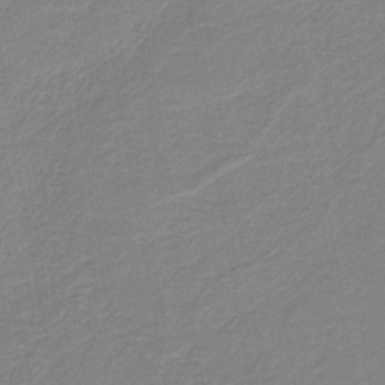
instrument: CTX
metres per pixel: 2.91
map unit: HNb
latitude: -40.2739
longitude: 51.1242
